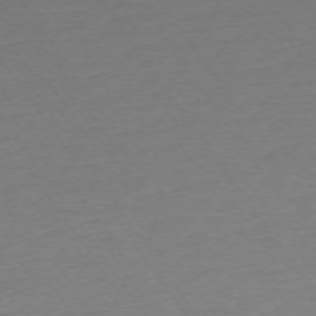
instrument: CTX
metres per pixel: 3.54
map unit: Ap
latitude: -73.9745
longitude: -83.8583
